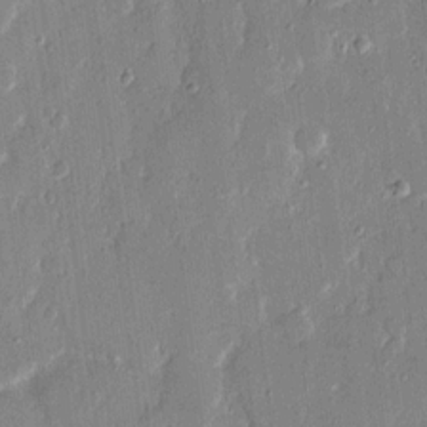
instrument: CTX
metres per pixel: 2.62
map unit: eHh
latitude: 14.3846
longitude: -70.4979
